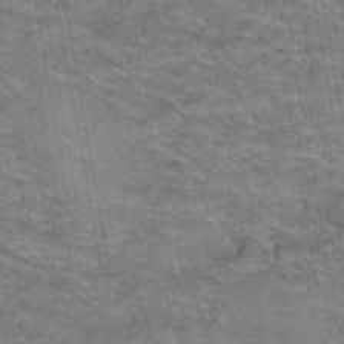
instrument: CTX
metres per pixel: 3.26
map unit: Hto
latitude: 39.1970
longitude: -42.4979
